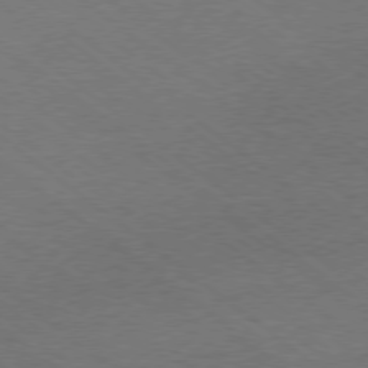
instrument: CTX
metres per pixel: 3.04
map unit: Ap
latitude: -78.9163
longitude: -83.5560
